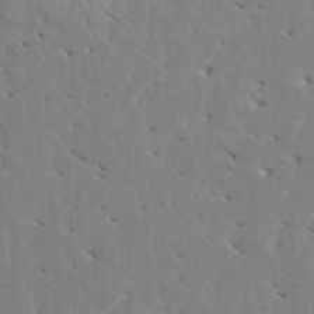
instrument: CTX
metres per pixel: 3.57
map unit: HNhu
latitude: 7.6883
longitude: -2.0633
